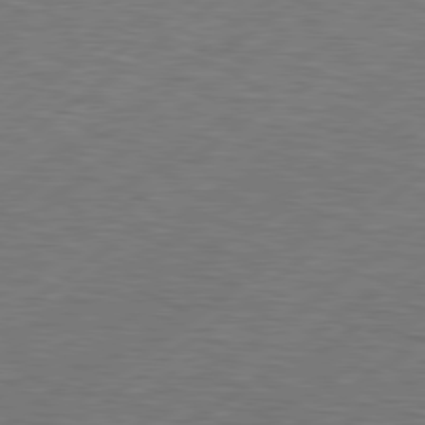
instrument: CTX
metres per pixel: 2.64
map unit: Hpe
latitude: 79.0837
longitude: -120.3845
